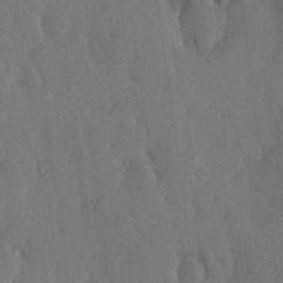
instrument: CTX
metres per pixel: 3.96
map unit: lHvf
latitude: 19.0647
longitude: -116.6868
